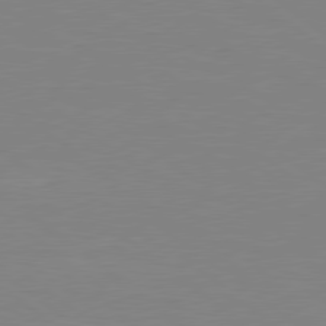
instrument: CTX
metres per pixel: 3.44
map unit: Hpe
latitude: 79.0270
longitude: -124.3467
